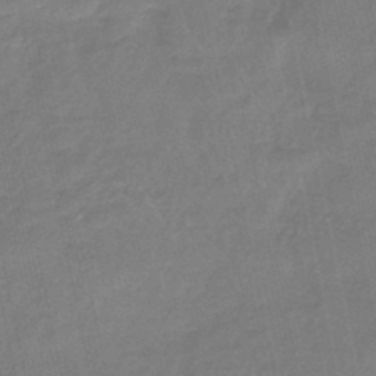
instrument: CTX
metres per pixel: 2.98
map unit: eHb
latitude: -45.5021
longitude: 87.8611
